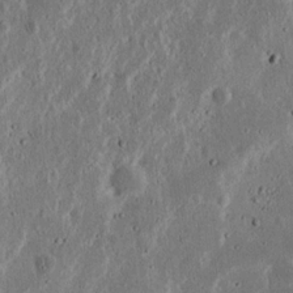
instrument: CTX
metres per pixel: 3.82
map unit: Nhu
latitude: 17.8205
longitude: -74.8947
